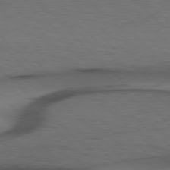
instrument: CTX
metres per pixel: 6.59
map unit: Hpe
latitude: 77.4048
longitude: -155.2159
